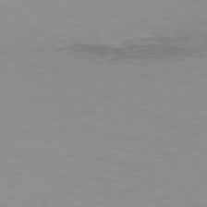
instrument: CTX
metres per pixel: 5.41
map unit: Hpe
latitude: 78.4223
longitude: -145.2348
